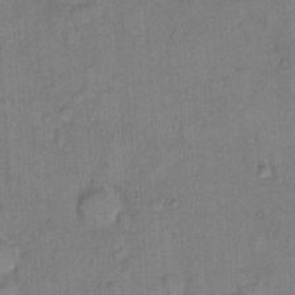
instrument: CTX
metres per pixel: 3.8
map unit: Hto
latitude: 9.4993
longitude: -61.5371
